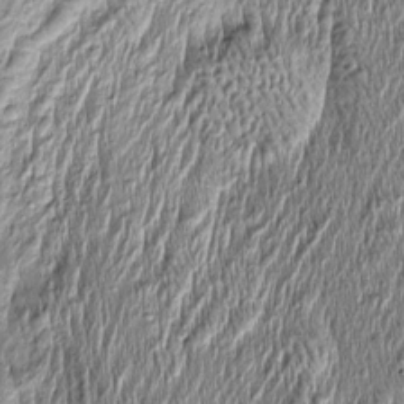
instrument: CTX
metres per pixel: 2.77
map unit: Htu
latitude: -4.4629
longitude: 159.1242
